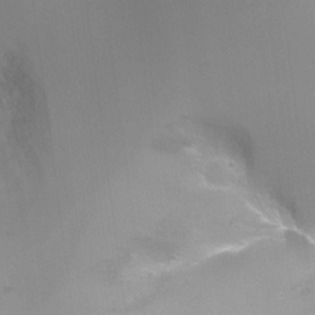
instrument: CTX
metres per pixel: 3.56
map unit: Ht
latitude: -4.7652
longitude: -28.3845
